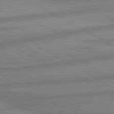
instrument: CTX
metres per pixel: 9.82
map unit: lApd
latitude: 80.3467
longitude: -171.3482
